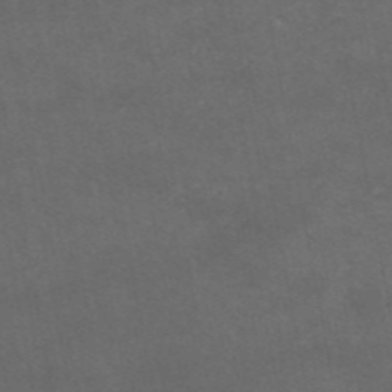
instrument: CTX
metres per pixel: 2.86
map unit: eAb
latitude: 46.9892
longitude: 124.5007
